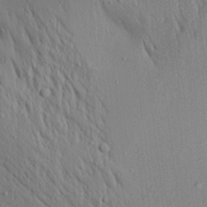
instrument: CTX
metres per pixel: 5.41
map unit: Aa
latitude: 19.6505
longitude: -147.7261
